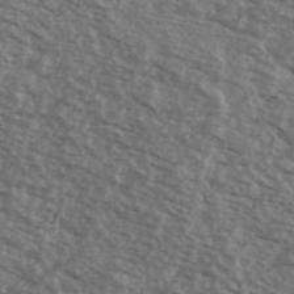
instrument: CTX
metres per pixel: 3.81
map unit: Ave
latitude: 40.2333
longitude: -109.4048
